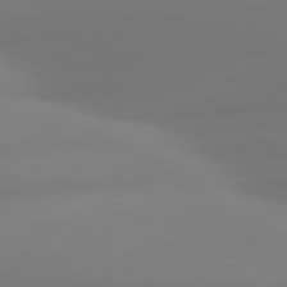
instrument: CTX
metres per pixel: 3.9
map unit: lApd
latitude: 80.8569
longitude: -160.4034
